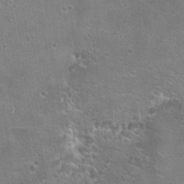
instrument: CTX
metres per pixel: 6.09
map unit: Hto
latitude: 21.3482
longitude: -43.2348
